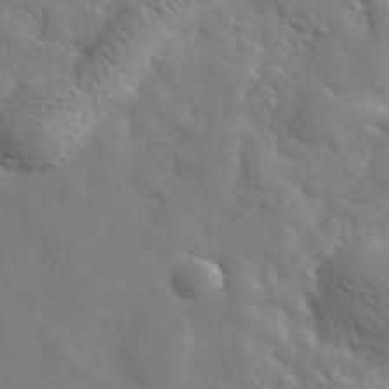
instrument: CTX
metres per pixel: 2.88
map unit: lHvf
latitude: 35.5749
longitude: -88.2712
